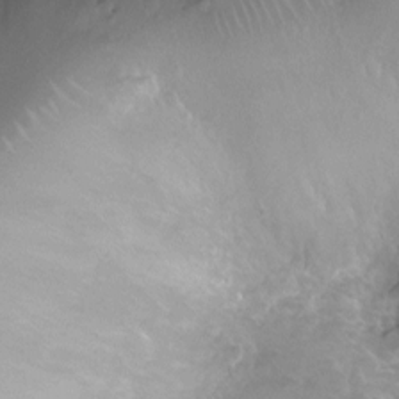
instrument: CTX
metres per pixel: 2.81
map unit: Ht
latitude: -7.4265
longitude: -19.4804
